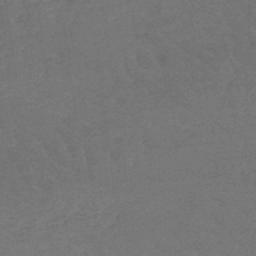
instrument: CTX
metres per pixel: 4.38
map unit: lHb
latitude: -42.7841
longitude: 66.5574
